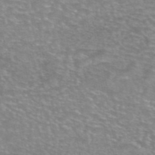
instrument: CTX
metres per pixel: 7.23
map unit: eAb
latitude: 45.7260
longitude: 102.3306
